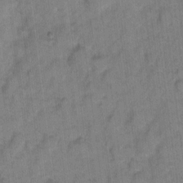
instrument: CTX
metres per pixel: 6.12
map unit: eHh
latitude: 7.8772
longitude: -64.0822
